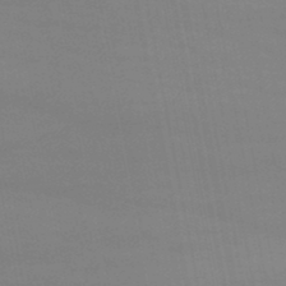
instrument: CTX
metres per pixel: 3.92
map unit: lHb
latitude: -47.0297
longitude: 58.3684
